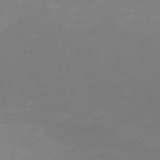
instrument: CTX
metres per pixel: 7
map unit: HNb
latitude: -50.5007
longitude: -50.5167
